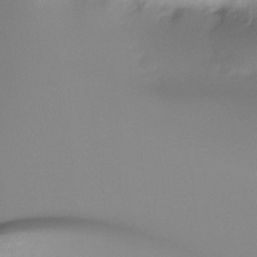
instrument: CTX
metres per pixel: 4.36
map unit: Ht
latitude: -16.8030
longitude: -46.0822
